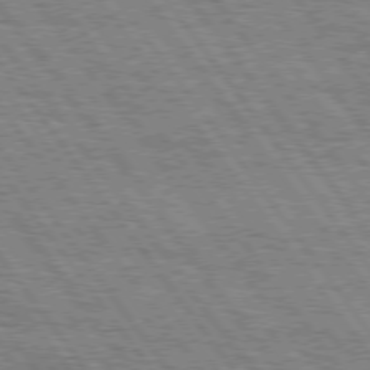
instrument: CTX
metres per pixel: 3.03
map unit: Hpe
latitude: 74.8758
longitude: -152.5924
